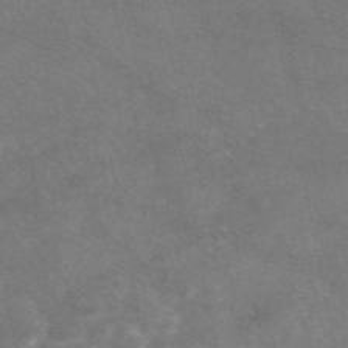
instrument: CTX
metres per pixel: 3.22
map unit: eAb
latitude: 47.1970
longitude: 119.6911
